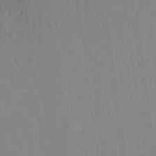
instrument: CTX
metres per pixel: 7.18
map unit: Nhu
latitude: 27.6694
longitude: -71.6694
